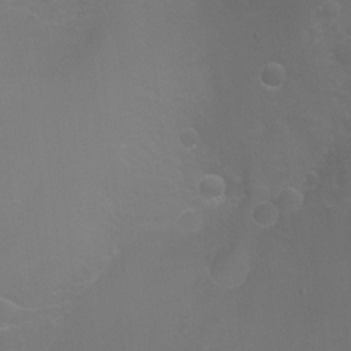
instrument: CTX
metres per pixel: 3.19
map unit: Nhu
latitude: -4.8975
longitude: -75.1025
